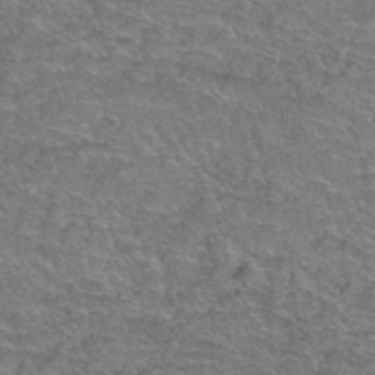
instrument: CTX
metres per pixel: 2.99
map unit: Hto
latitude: 39.0647
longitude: -43.0647
